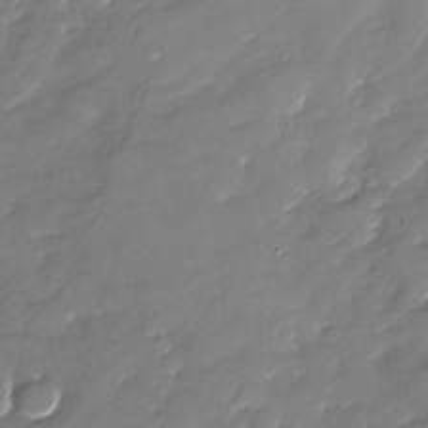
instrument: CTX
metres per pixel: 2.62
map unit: Nhu
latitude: -29.1809
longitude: -73.3104
